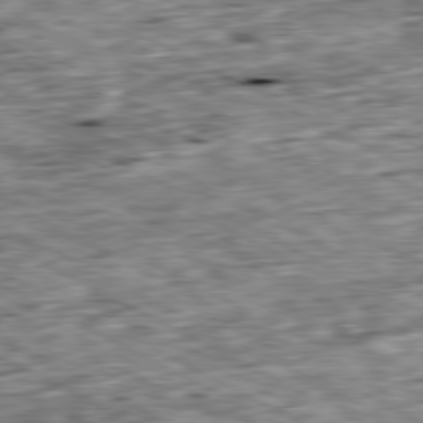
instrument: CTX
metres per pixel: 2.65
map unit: Ap
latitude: -80.6519
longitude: -87.3670
